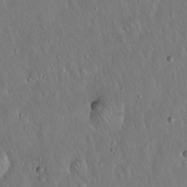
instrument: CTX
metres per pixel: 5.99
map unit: Hto
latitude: 16.8947
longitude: -57.4237
